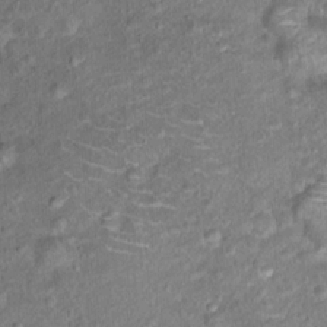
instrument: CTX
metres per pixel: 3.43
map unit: Ht
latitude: 15.1026
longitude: -40.9135
